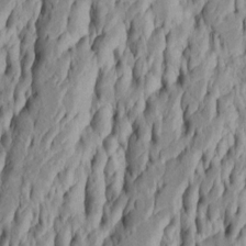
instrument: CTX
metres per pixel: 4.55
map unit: Htu
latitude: -5.4832
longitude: 151.6155
